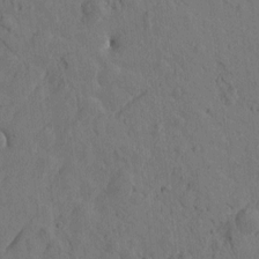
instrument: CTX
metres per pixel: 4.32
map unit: Htu
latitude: -0.2740
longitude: -175.9150
